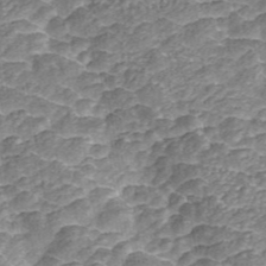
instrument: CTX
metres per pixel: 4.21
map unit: ANa
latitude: 45.2537
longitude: 20.9919
